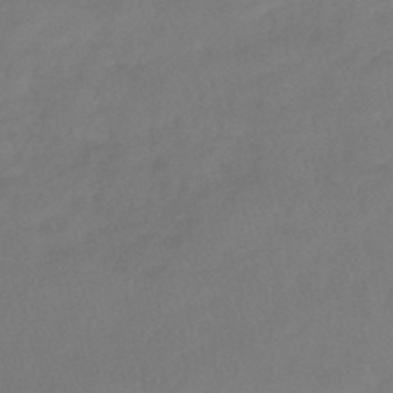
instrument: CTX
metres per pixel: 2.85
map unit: lHb
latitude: -45.4643
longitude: 58.8974
